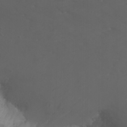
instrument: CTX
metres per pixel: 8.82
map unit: Nhu
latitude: -7.8989
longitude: -75.4049
